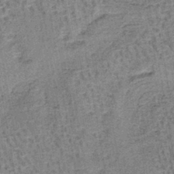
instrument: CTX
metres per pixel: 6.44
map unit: lHb
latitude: -41.0864
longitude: 57.9745
